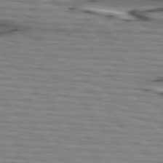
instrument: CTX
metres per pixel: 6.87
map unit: lApd
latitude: 74.8569
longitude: -71.7827
